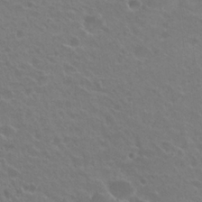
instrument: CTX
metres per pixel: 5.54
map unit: Hto
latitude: 23.7638
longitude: -31.0648
